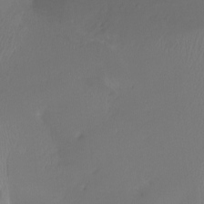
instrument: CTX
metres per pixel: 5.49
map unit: Htu
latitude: -12.5196
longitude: -48.4223
